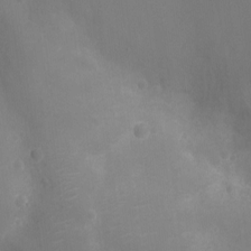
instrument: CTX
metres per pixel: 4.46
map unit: Ht
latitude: -11.6533
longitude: -21.4616
